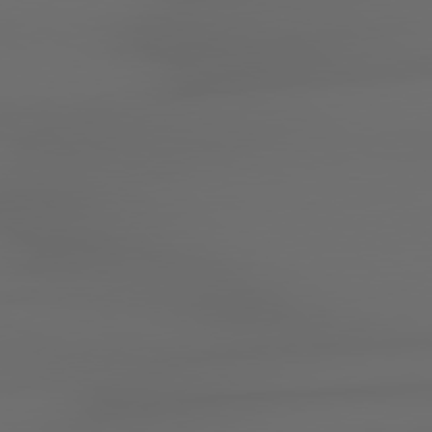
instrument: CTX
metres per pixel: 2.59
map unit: Hpe
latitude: 79.0837
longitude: -163.3671
